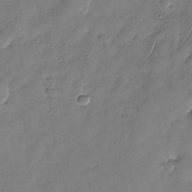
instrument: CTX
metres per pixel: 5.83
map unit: Nhu
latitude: -28.0094
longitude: -65.2537
